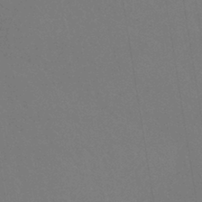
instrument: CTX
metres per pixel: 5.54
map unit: lHb
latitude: -41.1431
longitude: 69.5210
